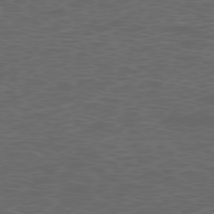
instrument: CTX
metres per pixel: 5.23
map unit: Ap
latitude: -77.2754
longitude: -75.9906
